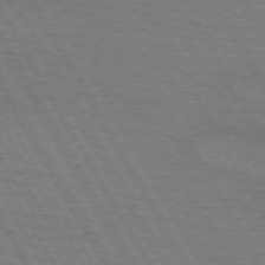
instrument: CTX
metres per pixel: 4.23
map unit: lApd
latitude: 71.8961
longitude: -55.7449
